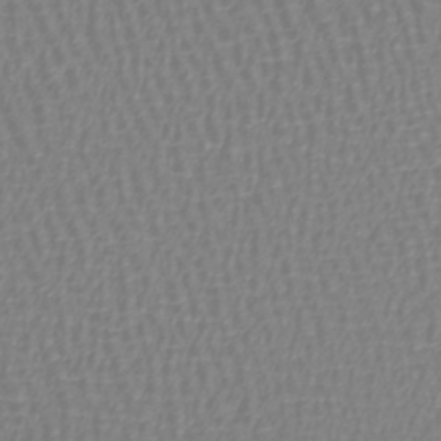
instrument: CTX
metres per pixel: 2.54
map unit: lHb
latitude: -41.3132
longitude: 64.7463
